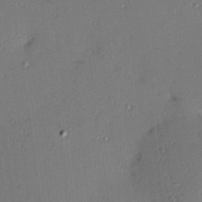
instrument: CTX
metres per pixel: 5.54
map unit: Hve
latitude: 13.8583
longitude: -90.7813
